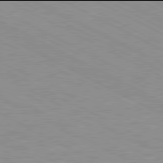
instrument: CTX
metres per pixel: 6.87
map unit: Ap
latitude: -82.0094
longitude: -72.7625
